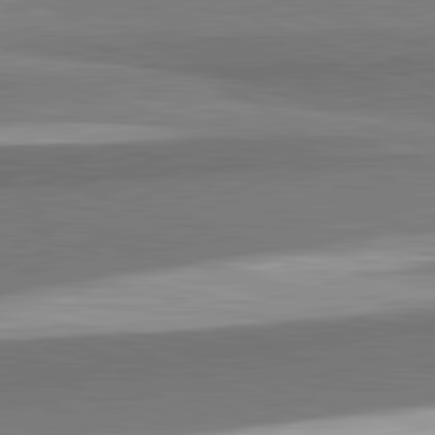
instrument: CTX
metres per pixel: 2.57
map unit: lApd
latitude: 82.3656
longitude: 160.8219
